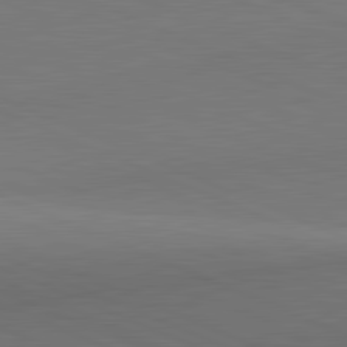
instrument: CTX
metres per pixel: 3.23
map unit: lApd
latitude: 81.8583
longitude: 138.2929
